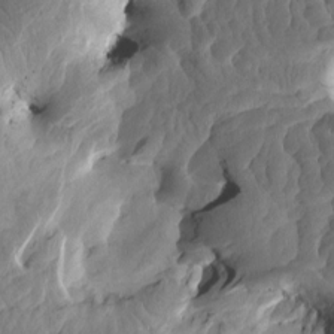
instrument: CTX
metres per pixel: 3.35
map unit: eHh
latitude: -1.1620
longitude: 14.8597
